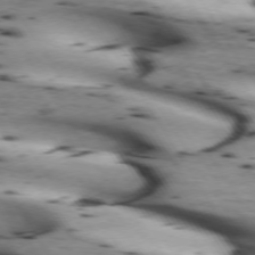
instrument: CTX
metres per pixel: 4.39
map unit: lApd
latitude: 72.8380
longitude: -52.8569
